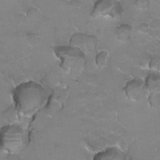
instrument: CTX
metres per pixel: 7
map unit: Hto
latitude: 21.6694
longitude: -32.1767
